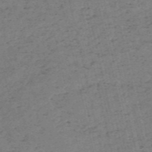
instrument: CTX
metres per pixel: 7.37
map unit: HNb
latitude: -55.3510
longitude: -43.1970
